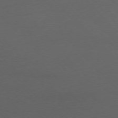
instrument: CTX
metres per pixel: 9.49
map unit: Ap
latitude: -77.0486
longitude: -71.6127
